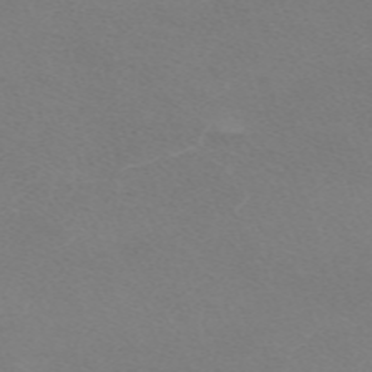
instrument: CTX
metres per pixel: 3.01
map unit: eHh
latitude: -62.3117
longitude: 48.7463
